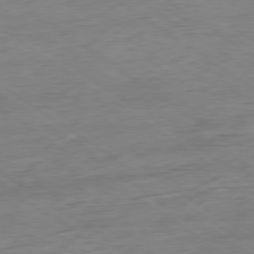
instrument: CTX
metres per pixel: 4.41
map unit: Hpe
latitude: -78.8408
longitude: -16.6679
